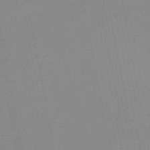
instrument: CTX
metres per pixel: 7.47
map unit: HNb
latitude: -51.2754
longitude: -50.9324
